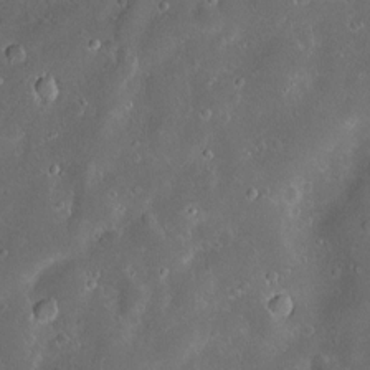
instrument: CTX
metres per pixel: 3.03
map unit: Hve
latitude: -11.2754
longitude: 174.8785
